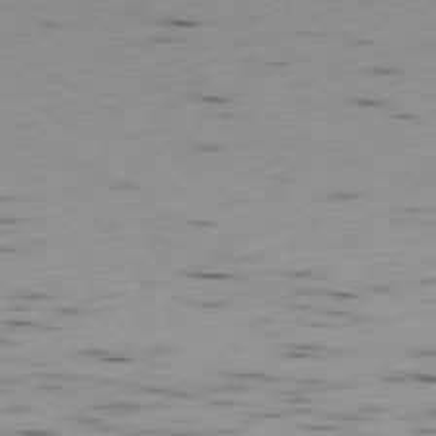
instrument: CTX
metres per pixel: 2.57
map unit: Ap
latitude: -80.4629
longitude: -71.0458
